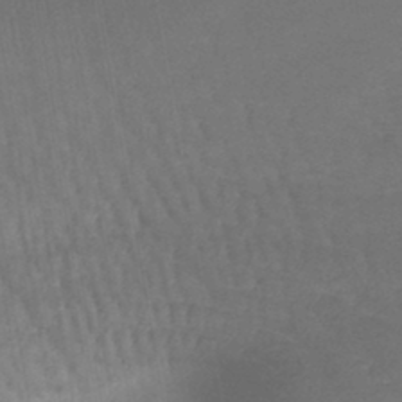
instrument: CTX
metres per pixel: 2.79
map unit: lHb
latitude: -43.7288
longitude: 65.5588
